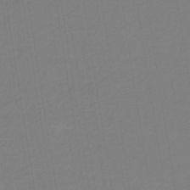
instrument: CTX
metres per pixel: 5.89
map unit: lHb
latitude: -45.2565
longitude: 71.5777
